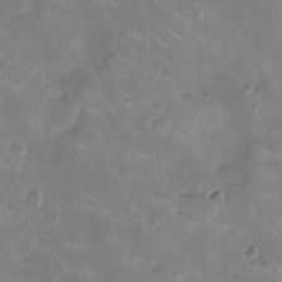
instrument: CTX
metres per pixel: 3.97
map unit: Ht
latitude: -4.4818
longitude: -15.6127
